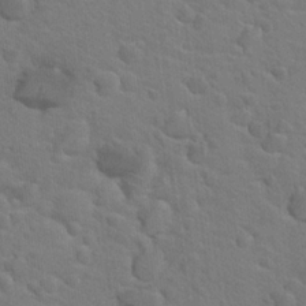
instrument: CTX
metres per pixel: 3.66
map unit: Hto
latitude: 19.8583
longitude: -33.2537
